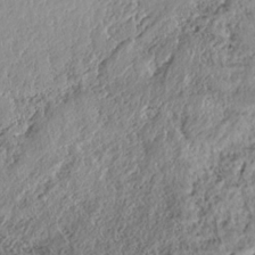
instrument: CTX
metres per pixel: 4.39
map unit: HNhu
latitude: -36.9163
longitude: 33.4077
